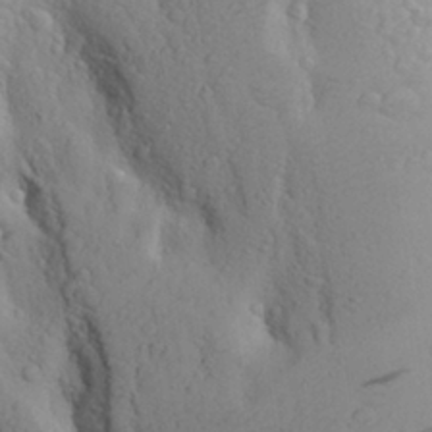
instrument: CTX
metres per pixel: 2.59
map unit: Aa
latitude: 27.6127
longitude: -148.5357
